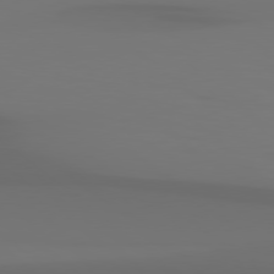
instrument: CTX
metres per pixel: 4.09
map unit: Hpe
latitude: 78.4790
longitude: -134.2711
